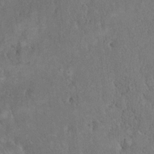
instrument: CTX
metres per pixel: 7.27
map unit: eHh
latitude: 18.3089
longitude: -62.0822
